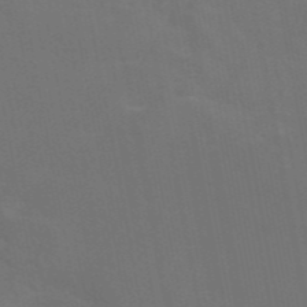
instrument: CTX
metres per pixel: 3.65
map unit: eAb
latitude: 46.3279
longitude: 121.4265
